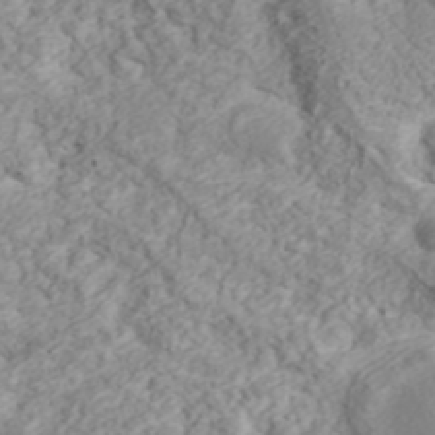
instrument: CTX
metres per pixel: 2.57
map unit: ANa
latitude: 43.9717
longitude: 44.9353
